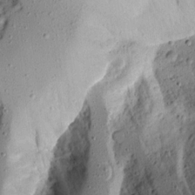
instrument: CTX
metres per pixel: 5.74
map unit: Aa
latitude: 14.1011
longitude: -139.9906
